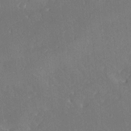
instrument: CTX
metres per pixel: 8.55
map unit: Ave
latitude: 18.9702
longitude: -137.4427
